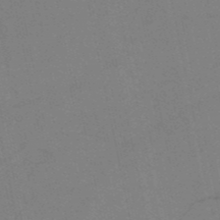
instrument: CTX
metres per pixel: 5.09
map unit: HNb
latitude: -52.0850
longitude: -44.1389
